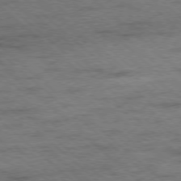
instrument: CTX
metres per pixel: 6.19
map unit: Ap
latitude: -78.4062
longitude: -50.8191
